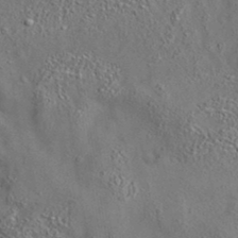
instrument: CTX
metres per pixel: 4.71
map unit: eAb
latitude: 35.4426
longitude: 111.7099
